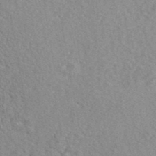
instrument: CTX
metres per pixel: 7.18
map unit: ANa
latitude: 41.5938
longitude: -86.5546
